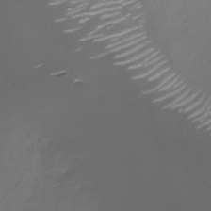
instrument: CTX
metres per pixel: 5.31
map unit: Nhe
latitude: -32.8975
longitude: -88.0822
